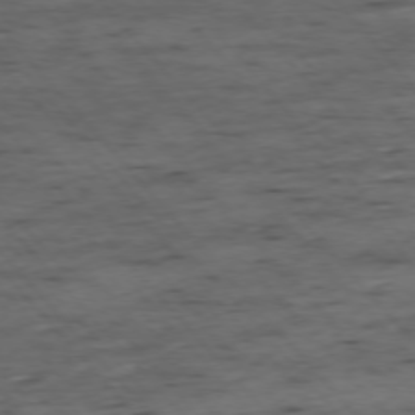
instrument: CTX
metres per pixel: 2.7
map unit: Ap
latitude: -76.1795
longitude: -90.1200
